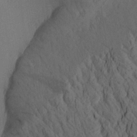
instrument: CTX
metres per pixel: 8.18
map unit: Aa
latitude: 22.3278
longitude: -141.4993
